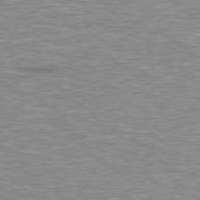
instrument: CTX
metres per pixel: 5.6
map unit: Hpe
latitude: 78.2523
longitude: 179.5777
